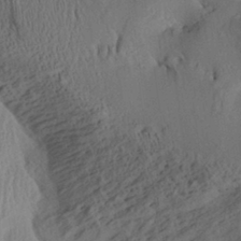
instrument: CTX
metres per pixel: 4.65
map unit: Aa
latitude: 29.4993
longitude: -135.7827
